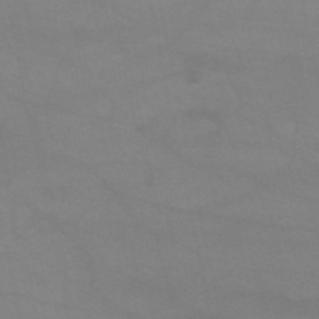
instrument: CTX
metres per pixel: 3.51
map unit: HNb
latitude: -51.9178
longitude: -41.7449
